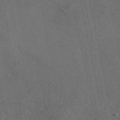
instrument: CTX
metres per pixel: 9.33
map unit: eAb
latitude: 47.9528
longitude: 111.3131
